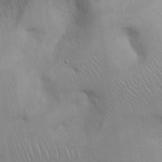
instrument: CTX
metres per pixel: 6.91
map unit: Hto
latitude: 12.2901
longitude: -56.5734
